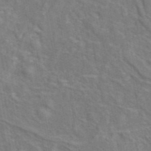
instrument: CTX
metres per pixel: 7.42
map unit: eAb
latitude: 45.2159
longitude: 110.2172
